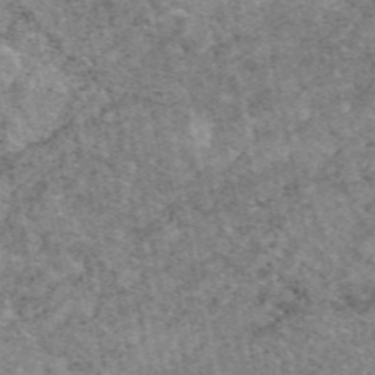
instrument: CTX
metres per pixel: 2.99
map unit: eAb
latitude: 48.0444
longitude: 116.4251
